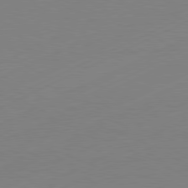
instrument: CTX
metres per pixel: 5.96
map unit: Hpe
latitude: -81.7856
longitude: 12.2740
